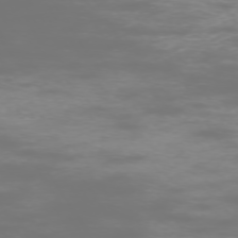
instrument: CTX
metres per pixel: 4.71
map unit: Hpe
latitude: -73.8422
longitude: 5.1620
